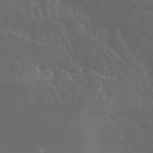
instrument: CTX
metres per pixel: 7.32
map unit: Htu
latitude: -1.4266
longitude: -75.9339
